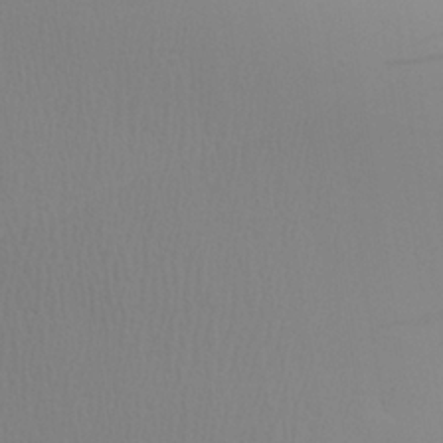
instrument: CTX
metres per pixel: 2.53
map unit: Ave
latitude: 23.7827
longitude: -135.1781
